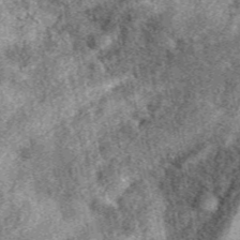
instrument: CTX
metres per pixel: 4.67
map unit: eAb
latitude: 38.6868
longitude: 109.9178
